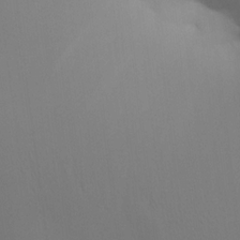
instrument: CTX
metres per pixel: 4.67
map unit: HNhu
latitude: 13.6127
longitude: 13.1431
